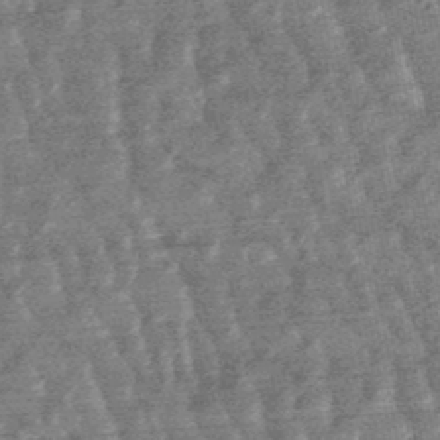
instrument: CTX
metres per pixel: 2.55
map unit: lHb
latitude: -48.1984
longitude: 80.0661
